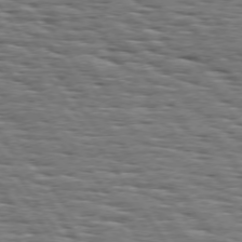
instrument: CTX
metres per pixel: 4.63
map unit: Hpe
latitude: 73.9339
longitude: -138.0444
